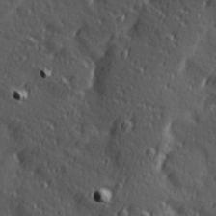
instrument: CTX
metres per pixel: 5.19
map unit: Hve
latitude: 24.4790
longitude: -96.7624
